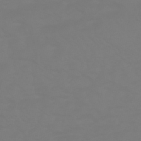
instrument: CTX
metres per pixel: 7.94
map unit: HNhu
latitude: -46.3873
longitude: 90.5574
